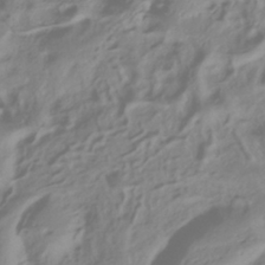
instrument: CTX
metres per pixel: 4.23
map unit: ANa
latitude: -38.2929
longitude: 96.2740
